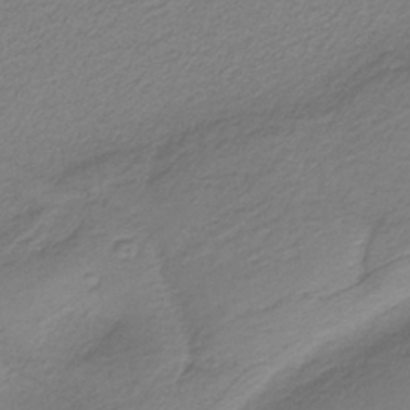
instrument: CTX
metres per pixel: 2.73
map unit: HNb
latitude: -37.8044
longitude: 53.4832
